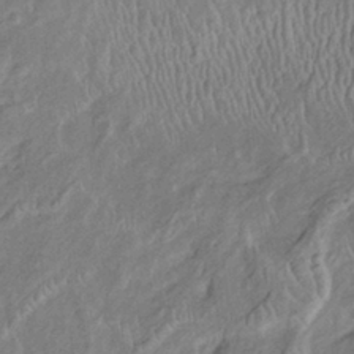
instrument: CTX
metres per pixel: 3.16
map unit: Htu
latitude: -6.0472
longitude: 152.5762
